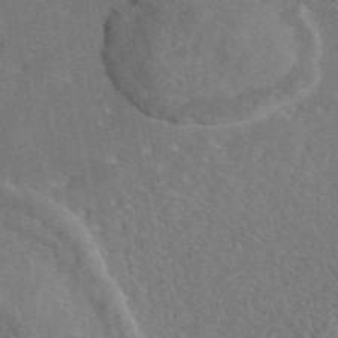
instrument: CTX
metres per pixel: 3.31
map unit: eAb
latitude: 45.0836
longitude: 110.5762
